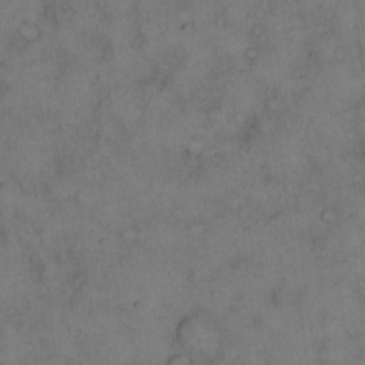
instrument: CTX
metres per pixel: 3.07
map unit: eHh
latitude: 14.8191
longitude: -62.2712
